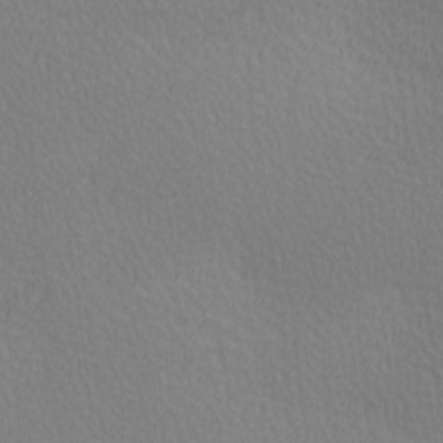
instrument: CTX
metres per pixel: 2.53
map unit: lAa
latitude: -10.5385
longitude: -125.7638
